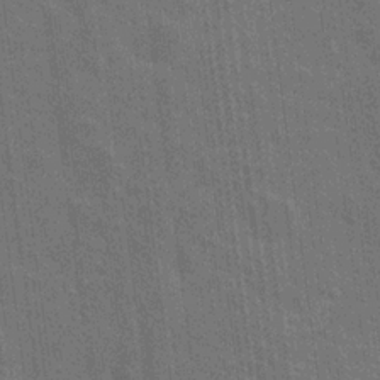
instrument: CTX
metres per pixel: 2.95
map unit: Nhu
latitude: 19.4237
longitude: -30.7436
